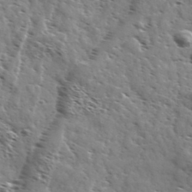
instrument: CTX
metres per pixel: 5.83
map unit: Ave
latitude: 37.1970
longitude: -110.6680
